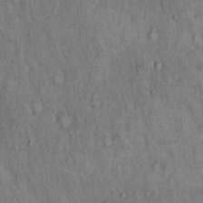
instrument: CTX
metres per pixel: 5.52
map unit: Hto
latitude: 14.9892
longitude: -61.1025
